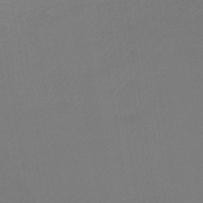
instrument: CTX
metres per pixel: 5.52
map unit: lHb
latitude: -42.5762
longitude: 75.0298
